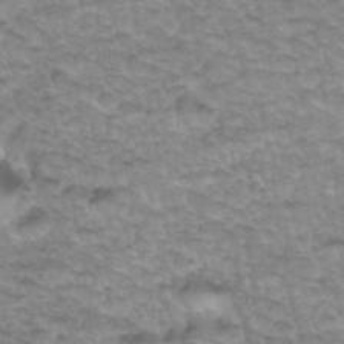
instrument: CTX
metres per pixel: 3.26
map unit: Hto
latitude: 34.9513
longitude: -47.8773
